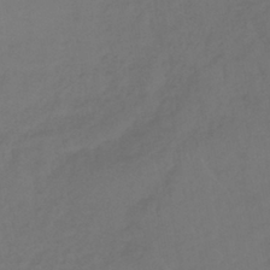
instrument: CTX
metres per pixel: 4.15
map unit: lHb
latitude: -39.3510
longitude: 70.8408
